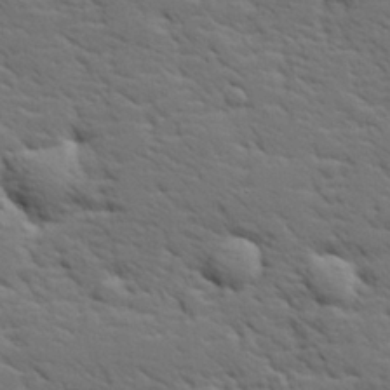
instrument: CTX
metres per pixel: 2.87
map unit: lHvf
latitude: 26.2334
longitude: 143.3887
